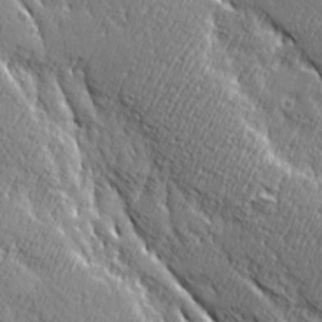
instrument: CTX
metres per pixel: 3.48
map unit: Ave
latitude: 20.6869
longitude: -135.7638
